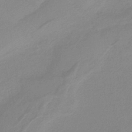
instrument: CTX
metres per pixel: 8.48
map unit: HNb
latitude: -36.1605
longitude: 55.1053
